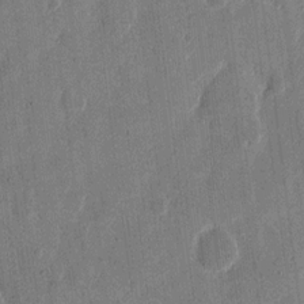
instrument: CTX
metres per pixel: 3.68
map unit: eHh
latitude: 12.5168
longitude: -68.4790
